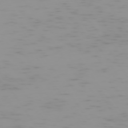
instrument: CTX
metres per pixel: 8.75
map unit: Hpe
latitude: -74.2551
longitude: 7.1998
